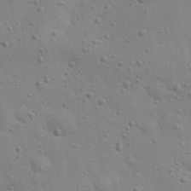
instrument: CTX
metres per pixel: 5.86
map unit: eHh
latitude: 24.4223
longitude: -69.8206
